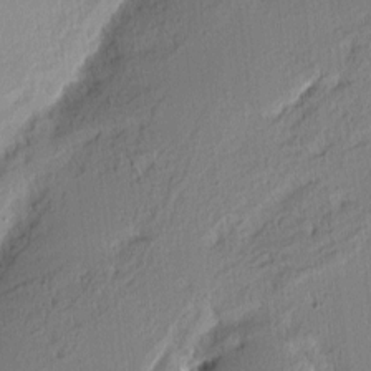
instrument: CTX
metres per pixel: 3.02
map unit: Nhu
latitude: 2.4223
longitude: -77.1403
